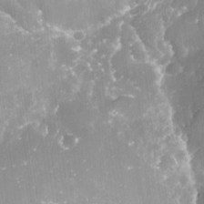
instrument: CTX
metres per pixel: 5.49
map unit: Nve
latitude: -17.8423
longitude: -58.9703
